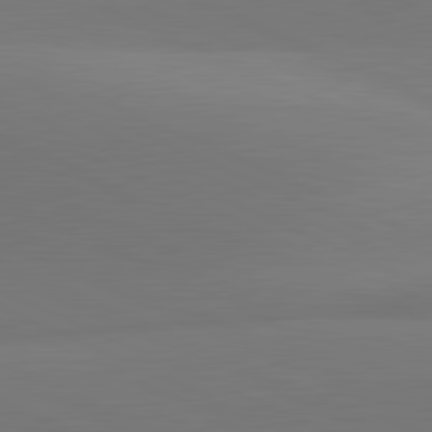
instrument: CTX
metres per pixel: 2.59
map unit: lApd
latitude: 81.8016
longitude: 144.8786
